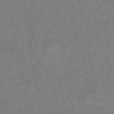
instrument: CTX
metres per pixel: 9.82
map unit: lHb
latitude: -37.5966
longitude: 68.9919
